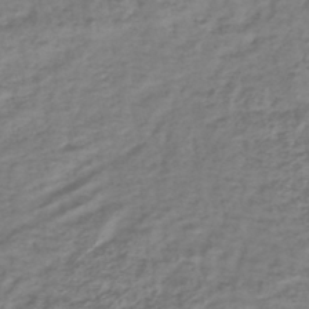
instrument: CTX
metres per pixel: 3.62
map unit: lHb
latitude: -41.1809
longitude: 70.6896
